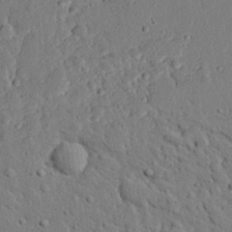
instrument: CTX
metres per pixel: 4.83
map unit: eHh
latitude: 25.1403
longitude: -80.7057
